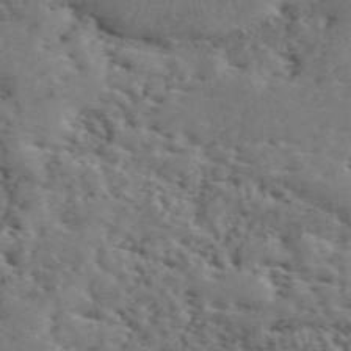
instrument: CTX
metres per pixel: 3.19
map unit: ANa
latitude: 49.8961
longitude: -80.8947
